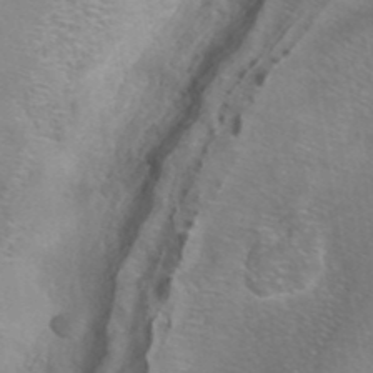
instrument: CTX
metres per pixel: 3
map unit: eAb
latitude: 41.9906
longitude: 106.2551
